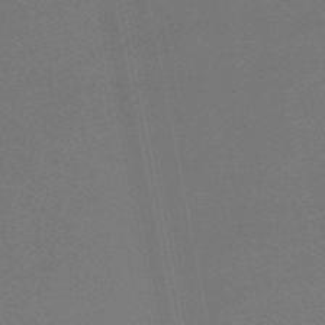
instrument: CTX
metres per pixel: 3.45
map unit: lHb
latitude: -48.8975
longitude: 68.5384
